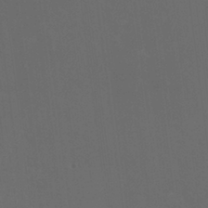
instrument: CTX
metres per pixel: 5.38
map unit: HNhu
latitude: 1.1592
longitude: -1.5749
